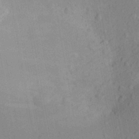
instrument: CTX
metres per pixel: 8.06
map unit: Aa
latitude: 26.0255
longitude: -148.0633
